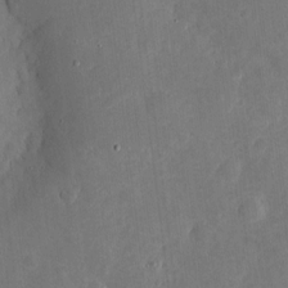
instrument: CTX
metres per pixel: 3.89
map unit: eHh
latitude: 4.1389
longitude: -73.1970
